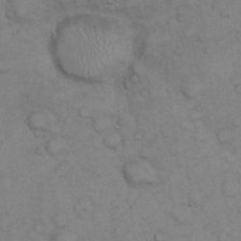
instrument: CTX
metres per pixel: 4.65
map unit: eHh
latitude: 22.4601
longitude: -59.2726
